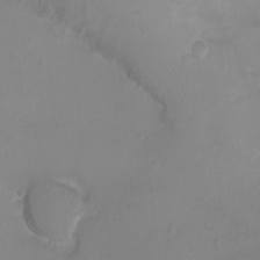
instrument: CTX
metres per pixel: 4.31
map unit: Ht
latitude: -2.4062
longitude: -18.7813
